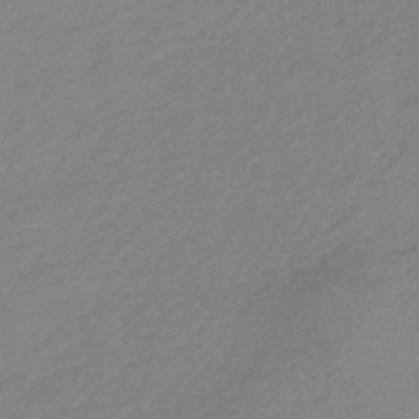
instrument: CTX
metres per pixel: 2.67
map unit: HNhu
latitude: -44.1228
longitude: 89.9745
